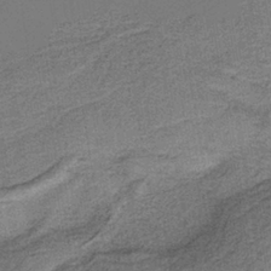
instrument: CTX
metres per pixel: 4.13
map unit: HNb
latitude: -37.5777
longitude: 54.6141
